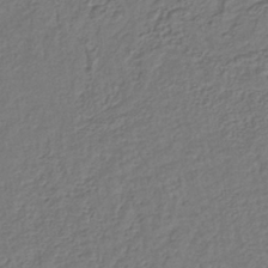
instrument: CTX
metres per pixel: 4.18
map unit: lHb
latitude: -39.0298
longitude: 62.0661
